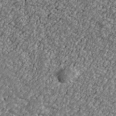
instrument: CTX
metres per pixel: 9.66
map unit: Ave
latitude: 40.8191
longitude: -111.4993
